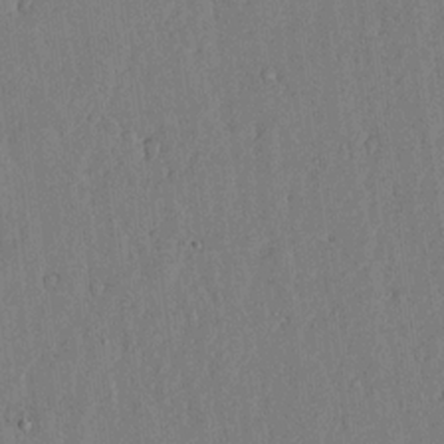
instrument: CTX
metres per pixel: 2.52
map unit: lHvf
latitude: 19.1214
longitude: -116.0633
